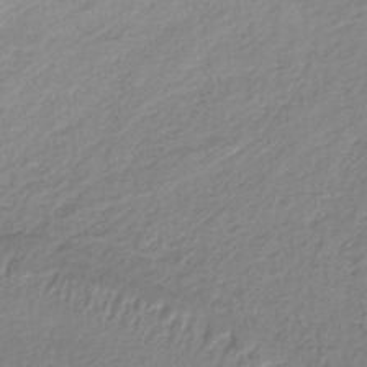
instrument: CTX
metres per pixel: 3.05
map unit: lHb
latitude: -36.2739
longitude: 61.5210
